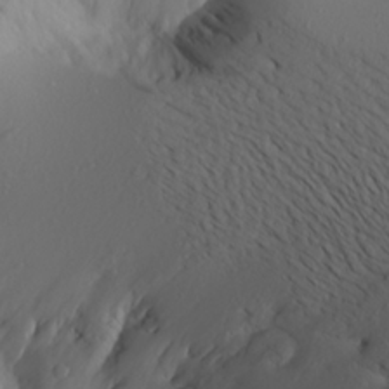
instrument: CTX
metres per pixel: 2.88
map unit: Aa
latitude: 20.9136
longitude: -146.6302
